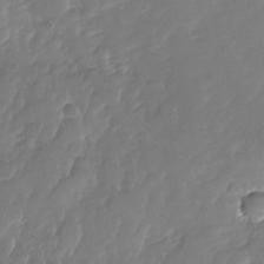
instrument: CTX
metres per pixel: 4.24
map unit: Nhu
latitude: -27.8800
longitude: -61.0269
